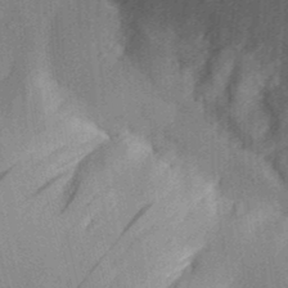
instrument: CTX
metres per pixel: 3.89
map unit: Aa
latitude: 30.2712
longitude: -142.1389
